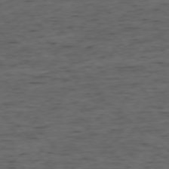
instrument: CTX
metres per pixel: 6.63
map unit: Ap
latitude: -76.3495
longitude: -91.8394
